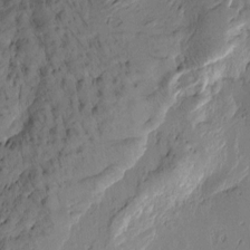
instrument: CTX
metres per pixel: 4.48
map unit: Htu
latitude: -3.8044
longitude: -177.1592
